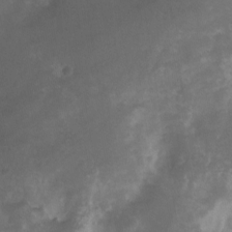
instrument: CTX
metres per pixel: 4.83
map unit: Nhu
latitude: -12.8408
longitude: -72.5357
